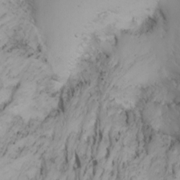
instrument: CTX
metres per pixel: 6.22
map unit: Nhu
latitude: -6.6707
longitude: -67.0080
